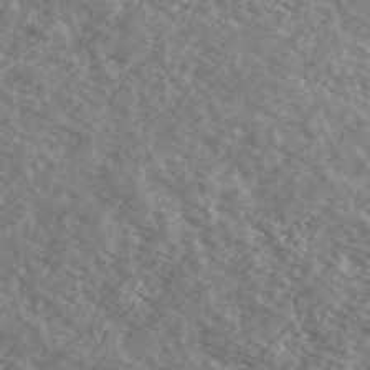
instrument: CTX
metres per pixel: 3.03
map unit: Ave
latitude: 39.0080
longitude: -110.3090
